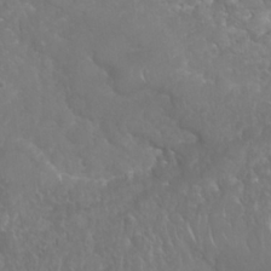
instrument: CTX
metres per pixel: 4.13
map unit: Nhu
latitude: 25.1781
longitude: -61.3670
